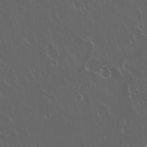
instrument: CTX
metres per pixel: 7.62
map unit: Hto
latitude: 19.7071
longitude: -57.3481
